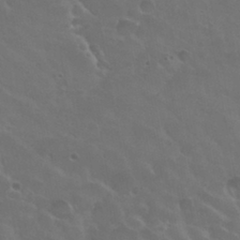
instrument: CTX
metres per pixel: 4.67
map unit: Nhu
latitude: 30.5924
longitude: -54.8758
